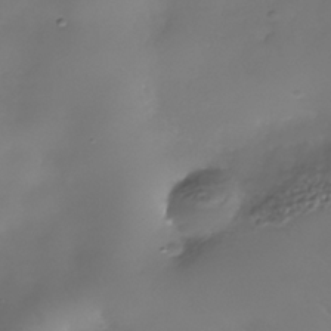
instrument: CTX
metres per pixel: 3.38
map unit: Nhe
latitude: -35.8989
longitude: -88.3657
